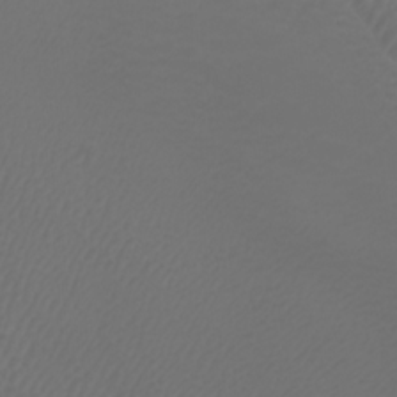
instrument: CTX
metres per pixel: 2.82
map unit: Htu
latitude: -5.1809
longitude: -89.3671
